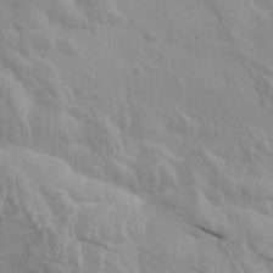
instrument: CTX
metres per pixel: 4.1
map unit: Nhu
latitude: -8.7085
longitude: -79.3104
